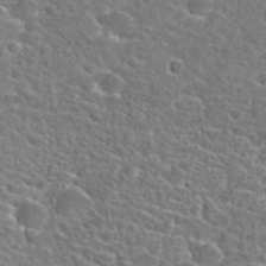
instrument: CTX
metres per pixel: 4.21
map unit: Hto
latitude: 24.8380
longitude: -47.3104
